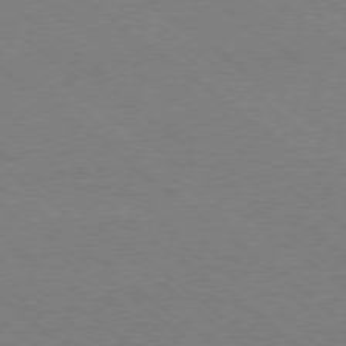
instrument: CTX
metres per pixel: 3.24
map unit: Ap
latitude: -78.7463
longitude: -83.6693
